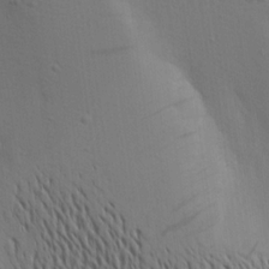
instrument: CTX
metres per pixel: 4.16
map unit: Aa
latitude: 19.5749
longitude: -144.0633
